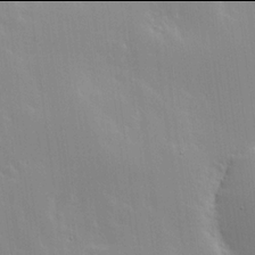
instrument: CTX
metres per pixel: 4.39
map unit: lHvf
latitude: 17.9906
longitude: -117.7261
